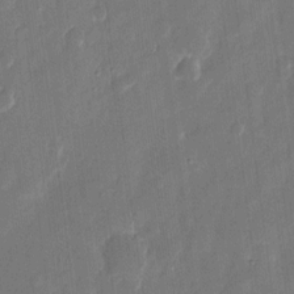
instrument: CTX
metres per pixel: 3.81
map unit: eHh
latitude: 10.3656
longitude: -70.8002
